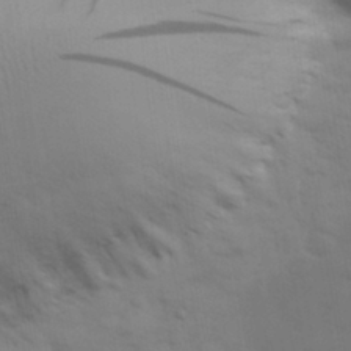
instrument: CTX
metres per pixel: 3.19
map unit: eHh
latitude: 30.1011
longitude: -69.8017
